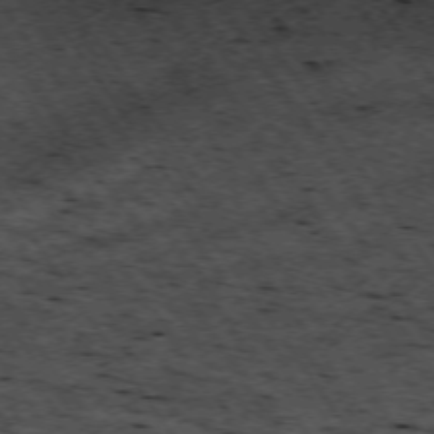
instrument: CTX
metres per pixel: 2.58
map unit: Hpe
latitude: -74.0283
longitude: 3.7855
